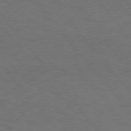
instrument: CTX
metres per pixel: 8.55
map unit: Hpe
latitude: 75.0836
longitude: -131.8395
